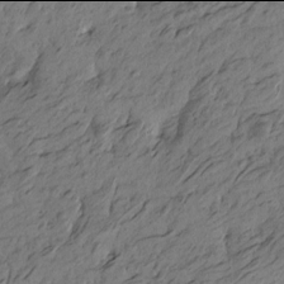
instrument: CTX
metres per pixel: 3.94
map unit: Htu
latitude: -6.0094
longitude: -179.6505
